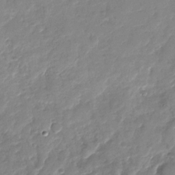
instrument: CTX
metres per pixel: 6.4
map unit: Nhu
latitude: -27.8422
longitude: -61.5560
